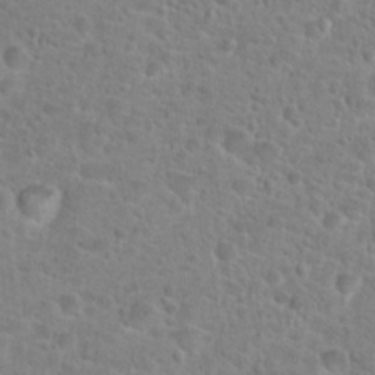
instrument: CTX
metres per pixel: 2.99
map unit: Hto
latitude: 24.4978
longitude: -48.7246
